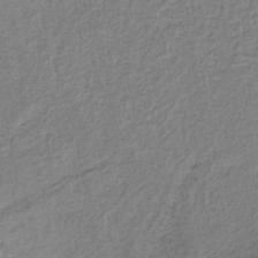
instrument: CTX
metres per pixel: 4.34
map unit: lHb
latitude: -37.0108
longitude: 59.8422
